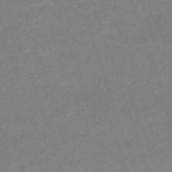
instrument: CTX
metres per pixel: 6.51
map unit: eHh
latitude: -64.2551
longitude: 50.2928
